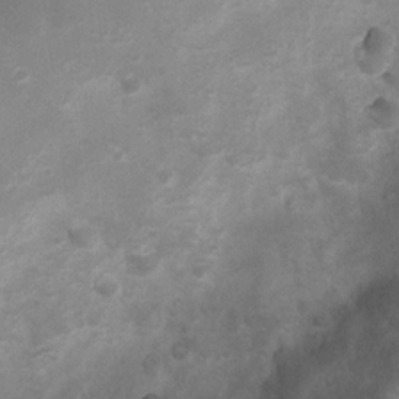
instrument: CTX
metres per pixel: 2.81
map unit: Nhu
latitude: 6.8380
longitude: -22.9892
